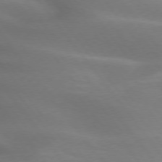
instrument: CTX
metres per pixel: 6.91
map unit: lApd
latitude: 75.1592
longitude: -60.2144
